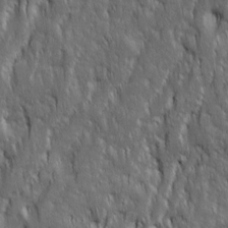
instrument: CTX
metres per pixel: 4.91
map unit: Ave
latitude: 15.8962
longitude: -134.3845
